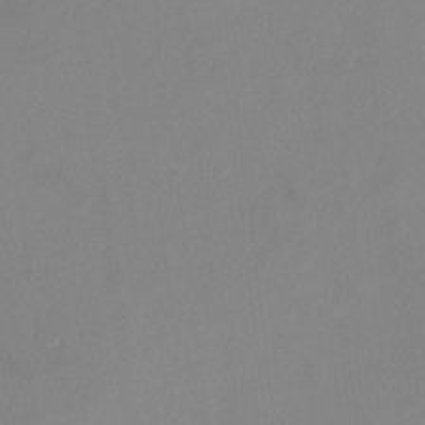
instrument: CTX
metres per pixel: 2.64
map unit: HNhu
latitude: 6.9325
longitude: 1.4077
